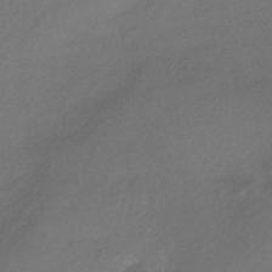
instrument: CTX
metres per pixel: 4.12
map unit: HNhu
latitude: -42.7463
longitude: 90.1039
